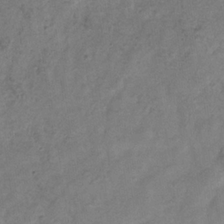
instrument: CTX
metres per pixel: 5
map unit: Hve
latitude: -33.3321
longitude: 89.8611
